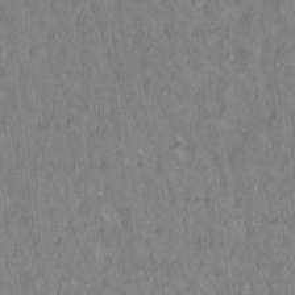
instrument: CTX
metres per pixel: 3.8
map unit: Hto
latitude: 14.9892
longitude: -59.3104
